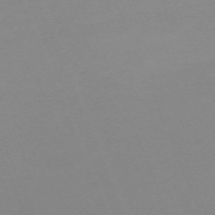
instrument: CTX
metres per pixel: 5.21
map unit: Nhu
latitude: -67.0486
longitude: 38.3495
